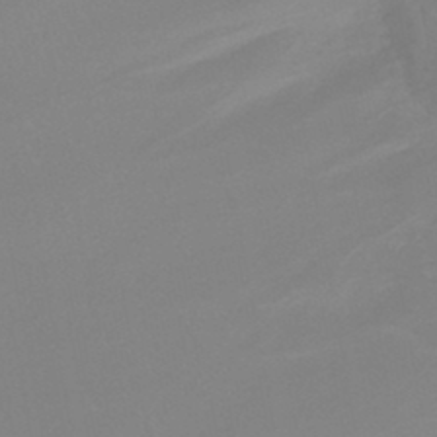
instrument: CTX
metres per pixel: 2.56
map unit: HNhu
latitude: -45.9367
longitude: 92.0661
